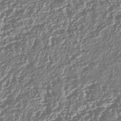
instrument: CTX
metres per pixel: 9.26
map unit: HNhu
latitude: -42.3495
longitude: 107.9178
